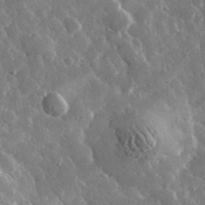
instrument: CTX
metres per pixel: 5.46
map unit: lHvf
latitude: 34.1955
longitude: -87.0269
